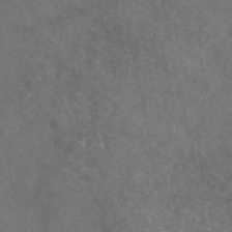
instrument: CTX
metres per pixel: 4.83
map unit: eAb
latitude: 47.1781
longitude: 110.3495
